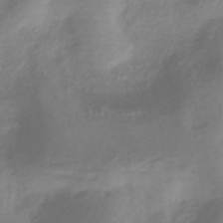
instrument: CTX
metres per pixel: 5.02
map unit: HNhu
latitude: -40.8786
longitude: 92.6518
